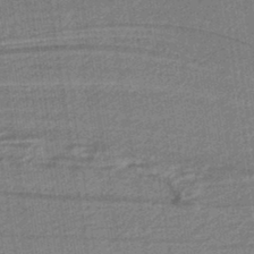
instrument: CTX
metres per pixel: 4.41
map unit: lHb
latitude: -38.9542
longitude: 55.5777
